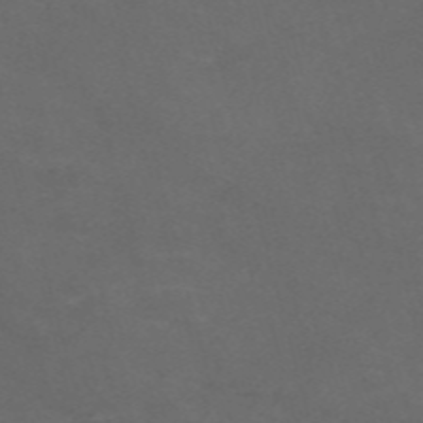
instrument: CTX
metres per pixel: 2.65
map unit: Nve
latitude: -58.2928
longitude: 59.3698
